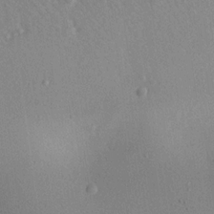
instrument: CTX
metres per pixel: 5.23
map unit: Aa
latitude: 19.0836
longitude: -140.8758
